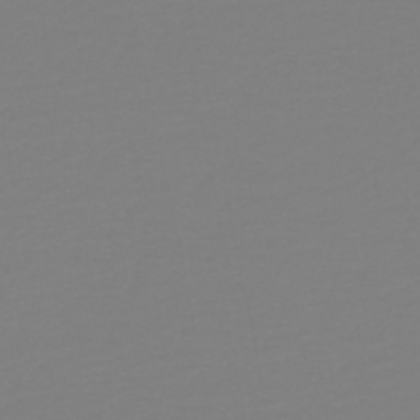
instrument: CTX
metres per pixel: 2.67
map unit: HNb
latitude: -45.6533
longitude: 56.4062
